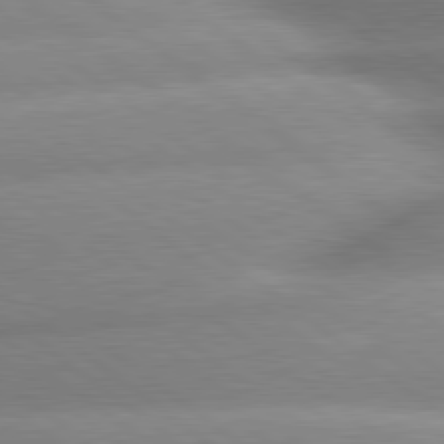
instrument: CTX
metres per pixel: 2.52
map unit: lApd
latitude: 80.0822
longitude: -160.9702
